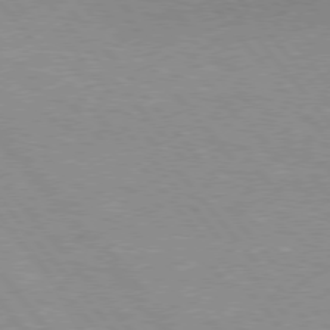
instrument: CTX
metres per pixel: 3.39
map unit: Hpe
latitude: 76.2333
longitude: -157.1403
